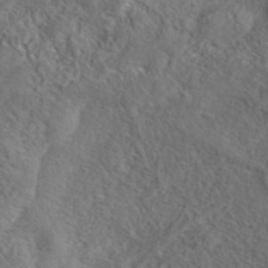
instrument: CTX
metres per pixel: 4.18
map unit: eAb
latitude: 39.6316
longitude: 112.6897
